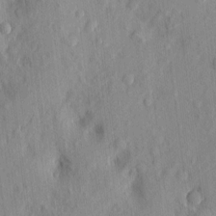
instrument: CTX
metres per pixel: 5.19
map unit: eHh
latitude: 5.7450
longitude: -73.6505
